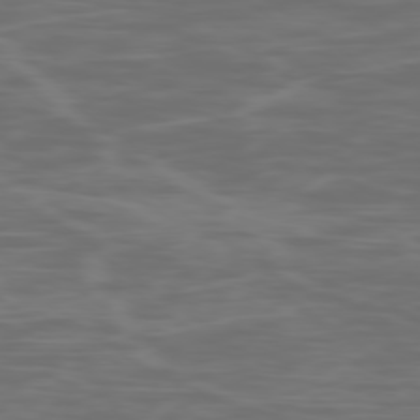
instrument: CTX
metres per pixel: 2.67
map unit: Ap
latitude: -79.1998
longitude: -103.4993
